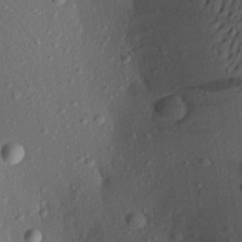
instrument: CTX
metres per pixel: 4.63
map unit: Aa
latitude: 23.1592
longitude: -147.0837
